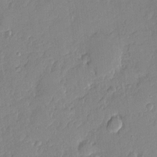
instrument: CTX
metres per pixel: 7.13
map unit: eHh
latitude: 3.9906
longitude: -74.6679
